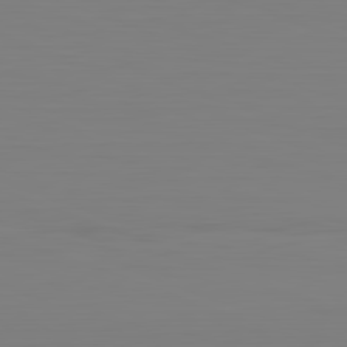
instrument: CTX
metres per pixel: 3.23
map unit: Hpe
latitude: -82.2550
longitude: 8.4251
